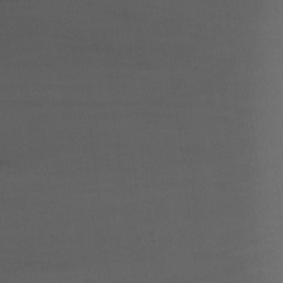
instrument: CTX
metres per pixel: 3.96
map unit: Ht
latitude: -0.4251
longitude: -45.1025
